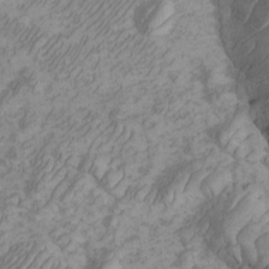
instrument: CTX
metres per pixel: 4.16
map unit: Htu
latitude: -3.9178
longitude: -73.6127
